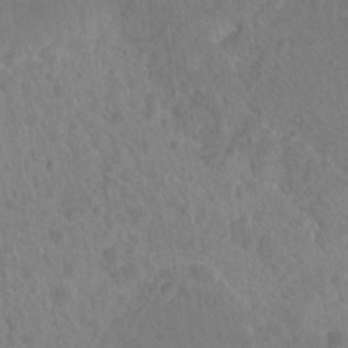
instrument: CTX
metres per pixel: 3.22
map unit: Hto
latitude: 18.2711
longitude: -40.0822
